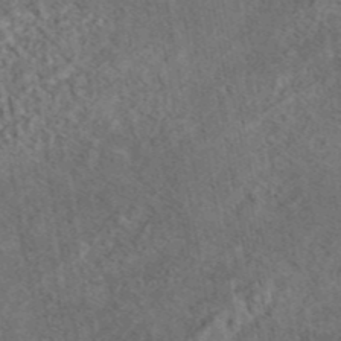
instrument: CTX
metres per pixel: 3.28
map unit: eAb
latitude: 43.8394
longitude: 108.9731
